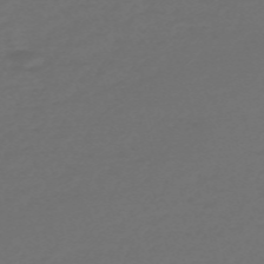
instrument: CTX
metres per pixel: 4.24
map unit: Nve
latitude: -58.8407
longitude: 56.3873
